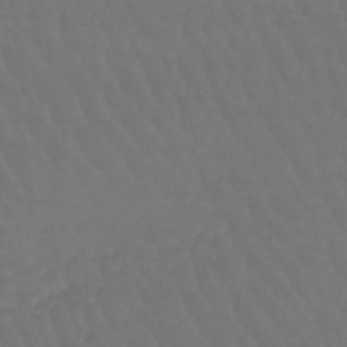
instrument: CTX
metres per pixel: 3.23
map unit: lHb
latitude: -42.7463
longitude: 65.3510
